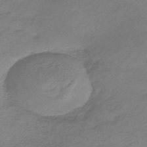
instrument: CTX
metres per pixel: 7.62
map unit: lHb
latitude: -42.0283
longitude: 72.8408
